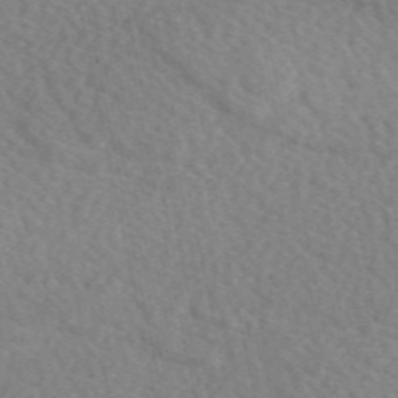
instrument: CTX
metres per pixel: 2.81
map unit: eAb
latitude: 49.3482
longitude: 117.3131
